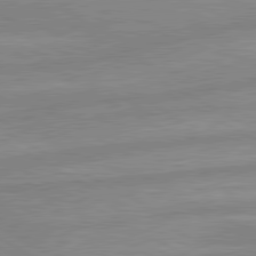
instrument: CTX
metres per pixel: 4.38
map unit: lApd
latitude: 80.4223
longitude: -168.8947
